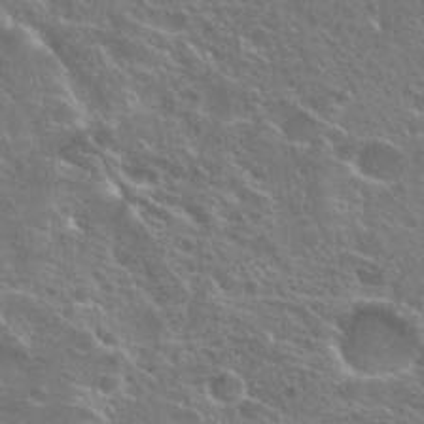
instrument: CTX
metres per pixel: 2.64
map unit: Hto
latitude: 25.0836
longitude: -44.9702
